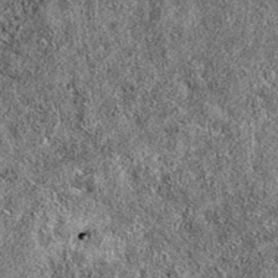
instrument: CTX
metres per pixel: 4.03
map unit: eAb
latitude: 36.4601
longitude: 106.6896
